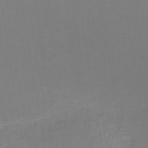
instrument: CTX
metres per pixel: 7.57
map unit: HNb
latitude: -50.9920
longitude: -50.5167
